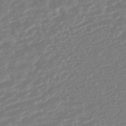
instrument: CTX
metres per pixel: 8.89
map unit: HNhu
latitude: -45.6722
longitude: 104.1039
